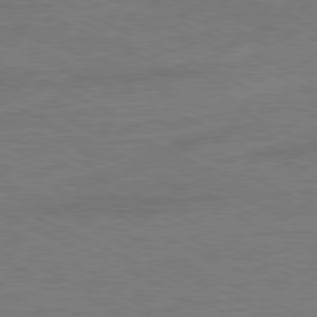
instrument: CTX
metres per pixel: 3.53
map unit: Ap
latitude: -81.2943
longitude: -85.4238
